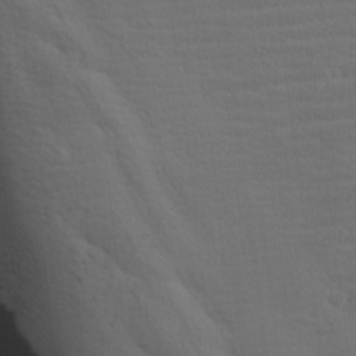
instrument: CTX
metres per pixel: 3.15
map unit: lAa
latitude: -9.4265
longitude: -125.7827
